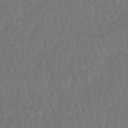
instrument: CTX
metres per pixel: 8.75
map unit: HNhu
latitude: -48.5385
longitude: 102.0661
